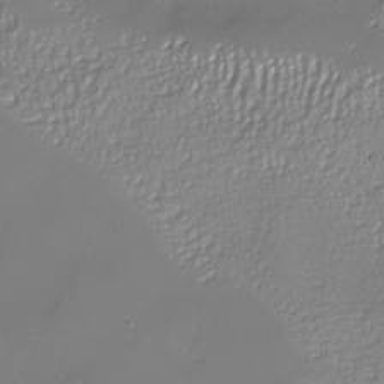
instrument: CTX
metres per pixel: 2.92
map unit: Nhu
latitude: -27.5966
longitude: -58.7435
